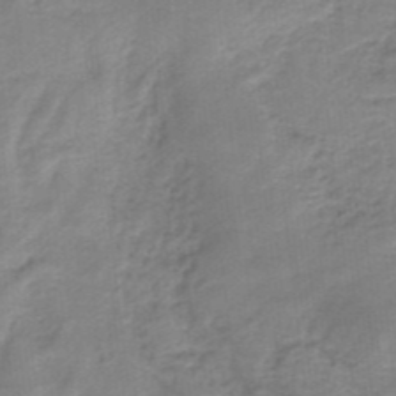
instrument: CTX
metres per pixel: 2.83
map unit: HNb
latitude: -34.4818
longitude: 59.6721
